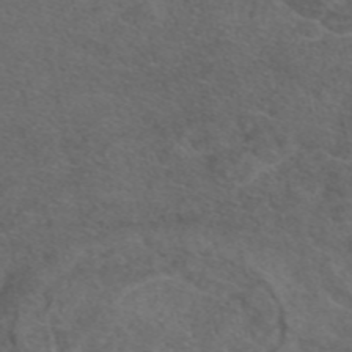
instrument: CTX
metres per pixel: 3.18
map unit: eAb
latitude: 47.7450
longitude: 112.5574
